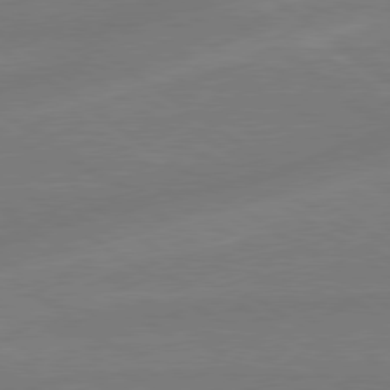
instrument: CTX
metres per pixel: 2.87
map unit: lApd
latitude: 79.0270
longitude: -142.5924
